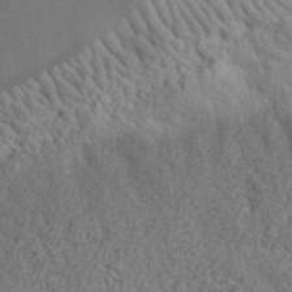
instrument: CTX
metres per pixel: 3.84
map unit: lHvf
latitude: 37.8206
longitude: -88.2901
